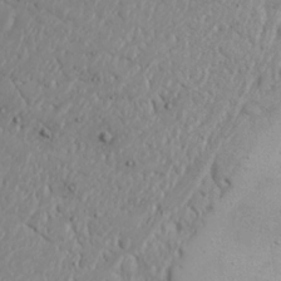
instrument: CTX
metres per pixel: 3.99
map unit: Nhu
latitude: 21.4805
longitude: -71.9528
